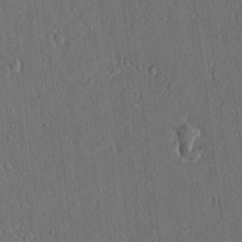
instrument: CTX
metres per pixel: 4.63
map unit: lAvf
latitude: 7.7450
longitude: 167.7855
